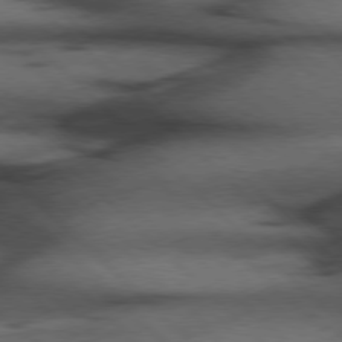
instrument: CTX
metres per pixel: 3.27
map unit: Hpe
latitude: 77.1970
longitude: -155.4426
